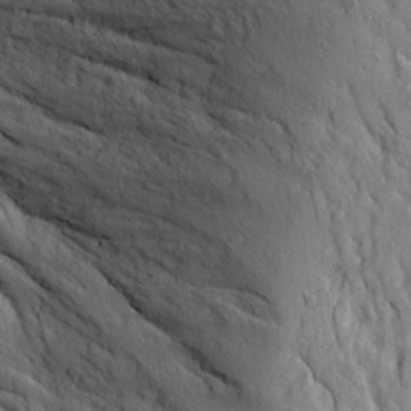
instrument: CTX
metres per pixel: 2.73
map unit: Ave
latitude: 14.6869
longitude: -130.4223
